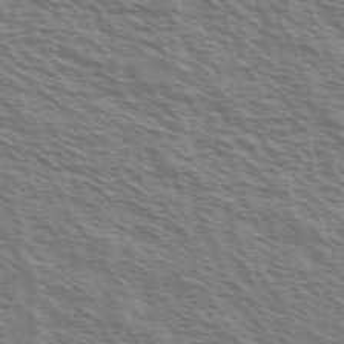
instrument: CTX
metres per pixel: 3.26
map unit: Ave
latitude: 37.4049
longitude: -110.9892
